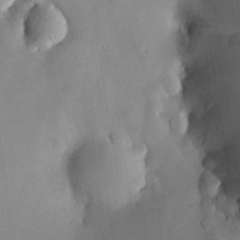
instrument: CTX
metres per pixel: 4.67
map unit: HNhu
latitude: 14.8380
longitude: 12.2929
